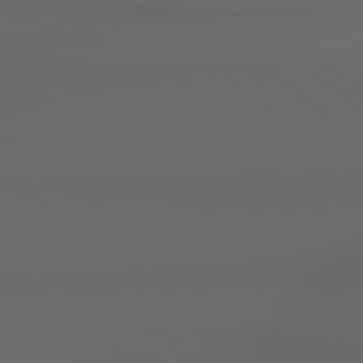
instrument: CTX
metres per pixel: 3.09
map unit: Hpe
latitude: 78.7624
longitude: -135.6127
